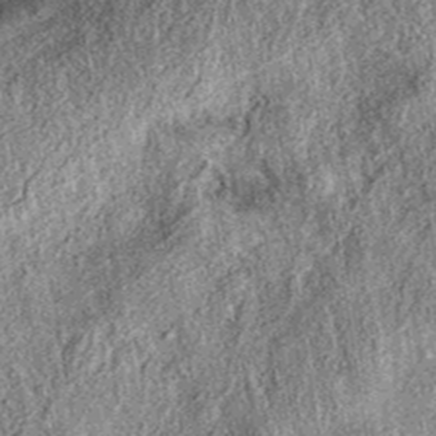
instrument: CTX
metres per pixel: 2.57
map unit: eAb
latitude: 38.1956
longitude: 109.0864
